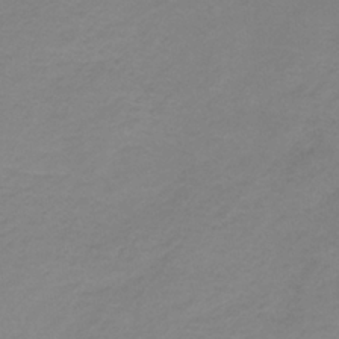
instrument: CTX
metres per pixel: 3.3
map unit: HNb
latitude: -33.6911
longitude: 61.0675
